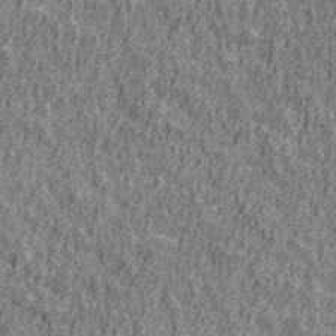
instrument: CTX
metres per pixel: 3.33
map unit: Ave
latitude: 41.4993
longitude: -112.5168
